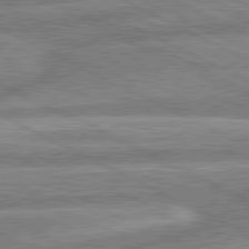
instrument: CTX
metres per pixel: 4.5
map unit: lApd
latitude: 80.7057
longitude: -167.8394
